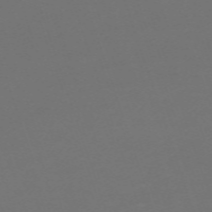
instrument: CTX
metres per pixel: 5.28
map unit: eHh
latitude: -63.8233
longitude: 49.6533
